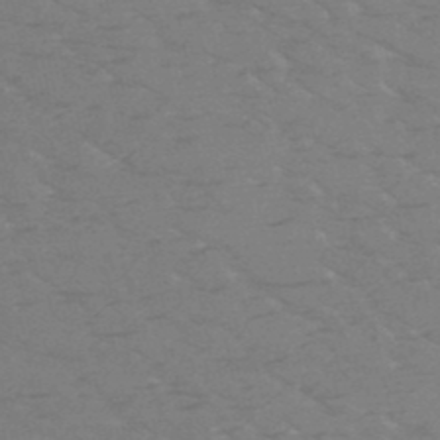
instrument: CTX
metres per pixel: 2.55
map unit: HNb
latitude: -50.0283
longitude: -47.3293
